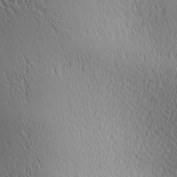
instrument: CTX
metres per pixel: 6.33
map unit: lAa
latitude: 1.6694
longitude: -115.6127
